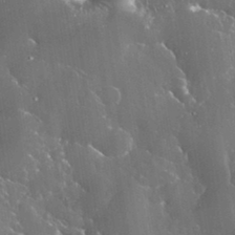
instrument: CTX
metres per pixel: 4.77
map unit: eHh
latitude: 34.0822
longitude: -62.7247
